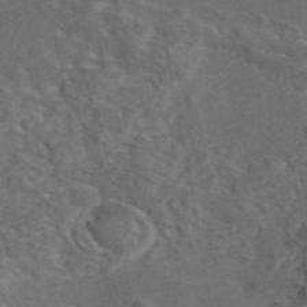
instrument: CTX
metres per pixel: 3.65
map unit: eAb
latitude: 43.6883
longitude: 111.2565
